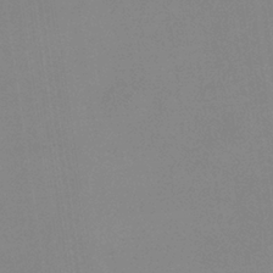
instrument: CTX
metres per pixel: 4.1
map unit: HNb
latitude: -36.3684
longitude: 54.8597
